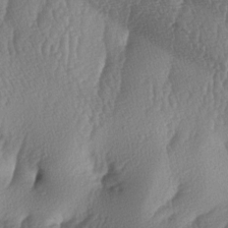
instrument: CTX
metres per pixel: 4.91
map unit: lAa
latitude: -7.1431
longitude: -129.2537
